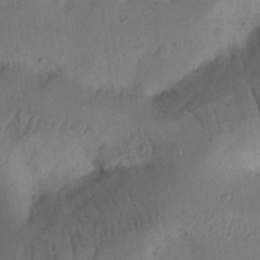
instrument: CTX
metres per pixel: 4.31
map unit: Ht
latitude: 13.9717
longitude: -74.6868
